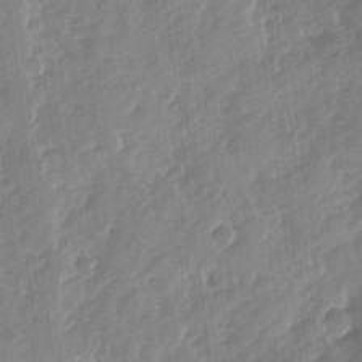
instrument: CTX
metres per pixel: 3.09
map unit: Ave
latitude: -7.6910
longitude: -117.2915
